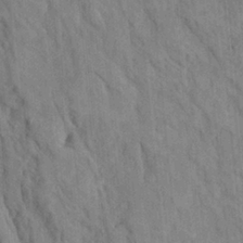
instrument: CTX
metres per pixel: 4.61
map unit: Ave
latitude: 23.4426
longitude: -134.1011
